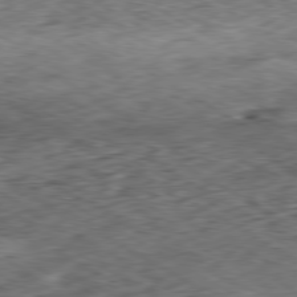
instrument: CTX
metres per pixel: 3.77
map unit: Hpe
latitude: -80.3873
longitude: 23.1431
